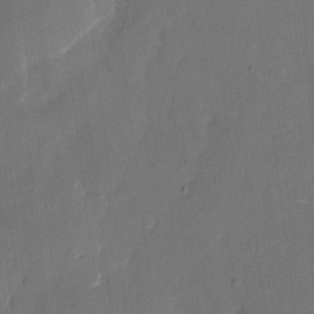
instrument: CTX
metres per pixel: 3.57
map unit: eHh
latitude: 6.0255
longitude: -68.5546
